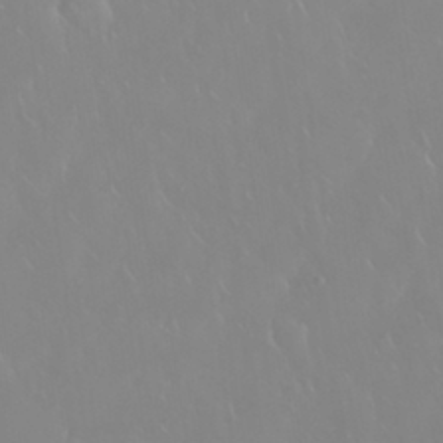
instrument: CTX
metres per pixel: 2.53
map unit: Nhu
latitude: 30.5168
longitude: -59.1403
